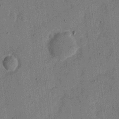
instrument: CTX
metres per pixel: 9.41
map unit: eHh
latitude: 7.3671
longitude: -66.5545
